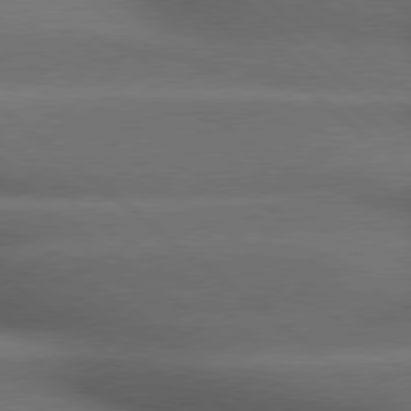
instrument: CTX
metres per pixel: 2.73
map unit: lApd
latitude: 79.1970
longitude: -117.9717
